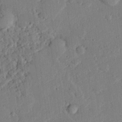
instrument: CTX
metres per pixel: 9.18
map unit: eHh
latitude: 25.8961
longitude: -81.2348
